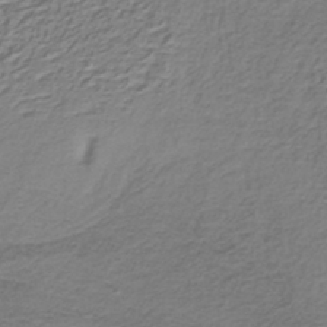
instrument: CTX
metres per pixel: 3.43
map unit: lHb
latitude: -39.2565
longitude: 59.0675
